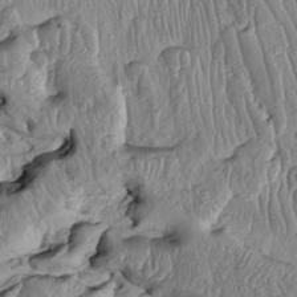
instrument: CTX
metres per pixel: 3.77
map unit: Htu
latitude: -5.2754
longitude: 154.8786
